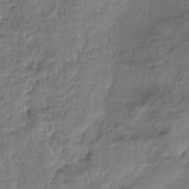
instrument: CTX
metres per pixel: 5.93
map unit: HNhu
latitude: -36.5762
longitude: 33.6722
